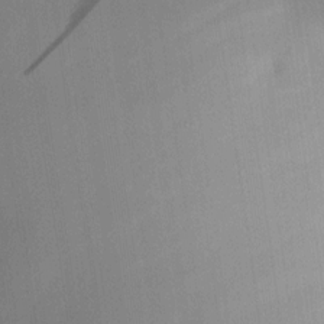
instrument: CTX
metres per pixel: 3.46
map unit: HNhu
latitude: 8.3845
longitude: 16.2173
